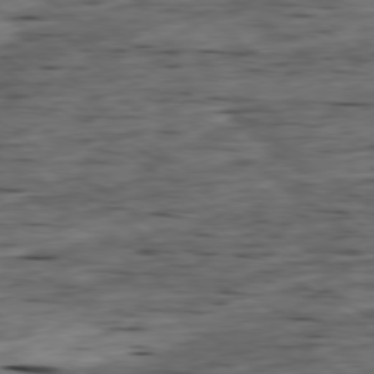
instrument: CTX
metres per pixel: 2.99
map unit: Ap
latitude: -79.3320
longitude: -90.4034
